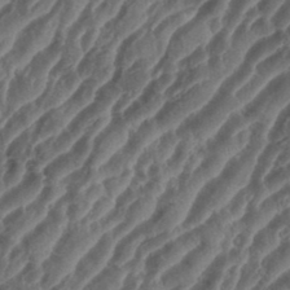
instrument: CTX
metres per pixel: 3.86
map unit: eHh
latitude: 36.1956
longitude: -135.4048
